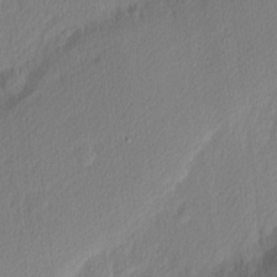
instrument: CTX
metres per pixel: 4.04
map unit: Nhu
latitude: 2.6868
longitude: -76.6112
